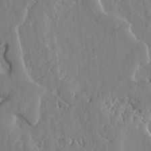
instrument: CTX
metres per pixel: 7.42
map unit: lHvf
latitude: 18.0444
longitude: -113.2348
